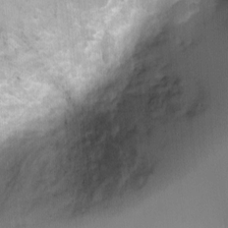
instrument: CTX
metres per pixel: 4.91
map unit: Ht
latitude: -0.5952
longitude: -20.6680
